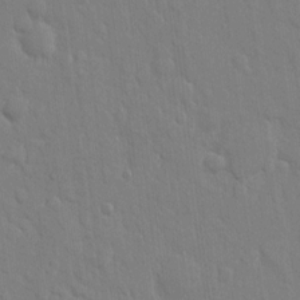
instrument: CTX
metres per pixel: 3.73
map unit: eHh
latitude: 12.8002
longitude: -70.2333
